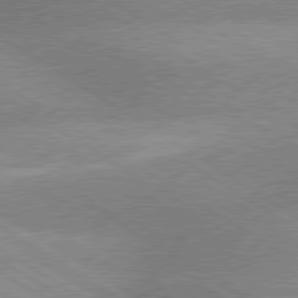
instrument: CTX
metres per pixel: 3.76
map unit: lApd
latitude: 79.4616
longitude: -152.8380
